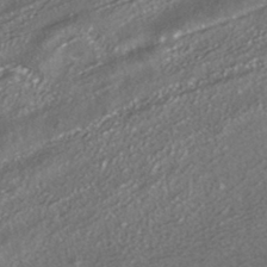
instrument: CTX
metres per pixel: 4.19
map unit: HNhu
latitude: -41.2376
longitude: 107.6911
